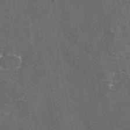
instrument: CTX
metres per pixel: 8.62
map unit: eAb
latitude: 46.2712
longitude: 108.8975
